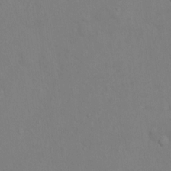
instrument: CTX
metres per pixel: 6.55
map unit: Hto
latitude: -6.3495
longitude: -35.4426
